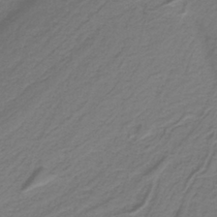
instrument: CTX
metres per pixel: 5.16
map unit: HNb
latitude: -38.4062
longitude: 53.3131
